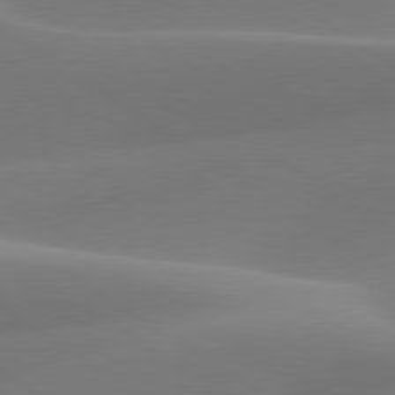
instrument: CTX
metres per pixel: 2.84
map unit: lApd
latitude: 79.8584
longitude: -92.4601
